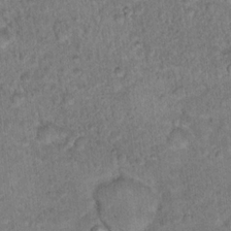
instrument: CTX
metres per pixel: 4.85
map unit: Hto
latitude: 17.2159
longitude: -34.7057
